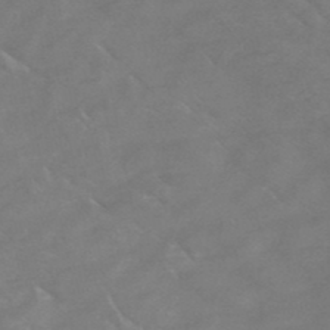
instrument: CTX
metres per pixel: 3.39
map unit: HNb
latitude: -49.1242
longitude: -47.5749
